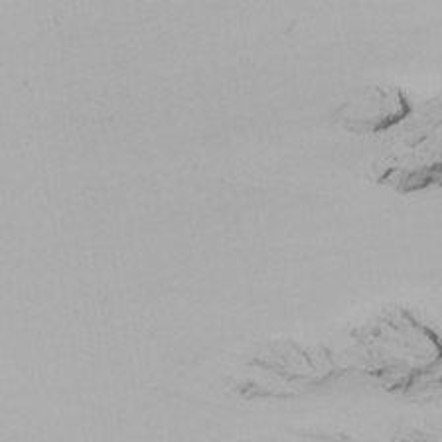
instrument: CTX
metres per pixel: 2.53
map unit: Nhu
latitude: -8.2928
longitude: -96.0255
